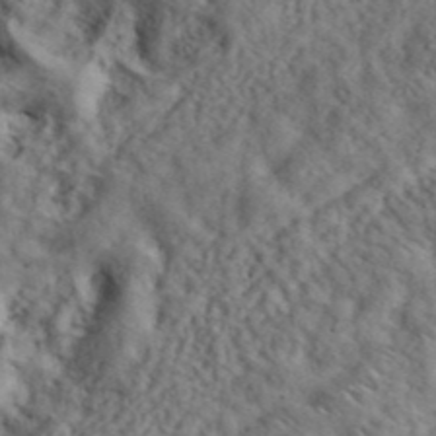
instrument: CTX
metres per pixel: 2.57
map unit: ANa
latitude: 42.5357
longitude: 53.5021
